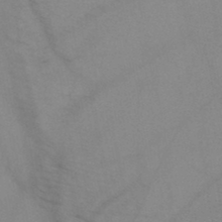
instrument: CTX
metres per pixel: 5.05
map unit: HNb
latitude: -45.5399
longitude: -40.9324
